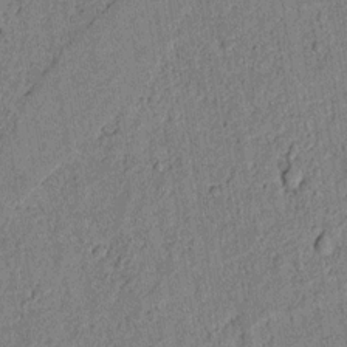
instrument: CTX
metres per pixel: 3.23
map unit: lAvf
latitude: 3.9906
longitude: 168.7841
